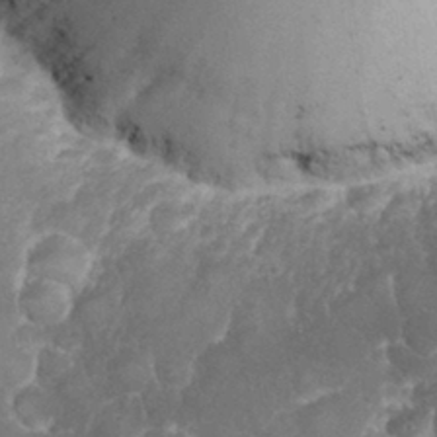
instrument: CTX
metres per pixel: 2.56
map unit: eHh
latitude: 32.1767
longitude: -63.8206
